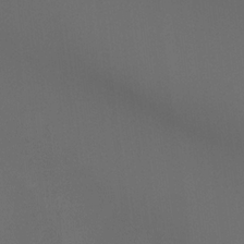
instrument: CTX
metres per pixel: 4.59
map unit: Hto
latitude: -7.9367
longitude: -48.5168
